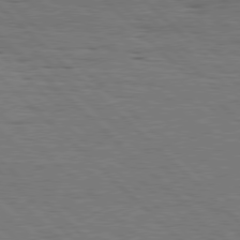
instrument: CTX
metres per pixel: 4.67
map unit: Hpe
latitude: 77.6694
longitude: -127.3104
